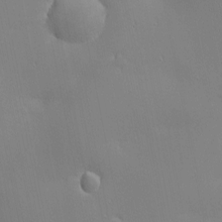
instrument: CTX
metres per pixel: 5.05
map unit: eHh
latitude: -2.7463
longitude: -81.1025
